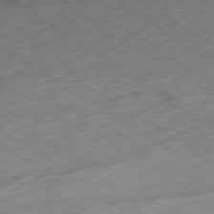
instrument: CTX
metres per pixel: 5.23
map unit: Ap
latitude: -80.1795
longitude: -72.5168
